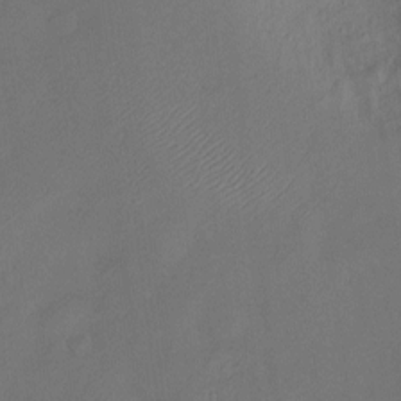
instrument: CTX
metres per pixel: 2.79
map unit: Nve
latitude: -9.7855
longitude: 173.1242
